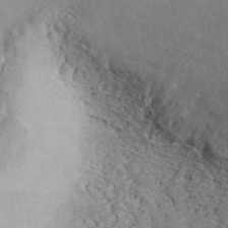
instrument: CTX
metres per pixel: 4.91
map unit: ANa
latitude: 42.7057
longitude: 55.0487
